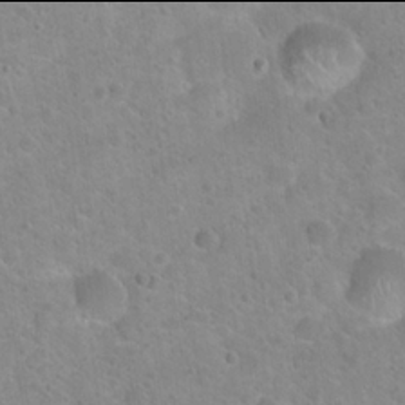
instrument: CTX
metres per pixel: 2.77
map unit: Hto
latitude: 21.9906
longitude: -50.6490
